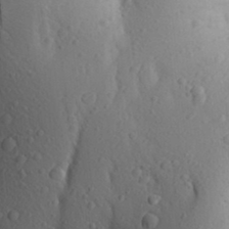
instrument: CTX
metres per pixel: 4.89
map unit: Aa
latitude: 26.6302
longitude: -149.1592
